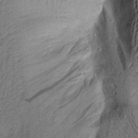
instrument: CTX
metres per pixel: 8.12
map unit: Aa
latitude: 18.5168
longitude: -145.1970
